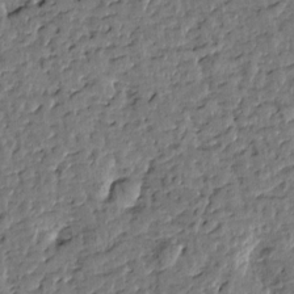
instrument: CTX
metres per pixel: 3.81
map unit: Htu
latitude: 0.4601
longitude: -179.2348
